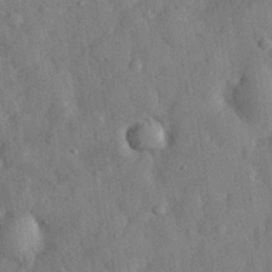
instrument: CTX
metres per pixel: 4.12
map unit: eHh
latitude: 29.7827
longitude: -77.5560
